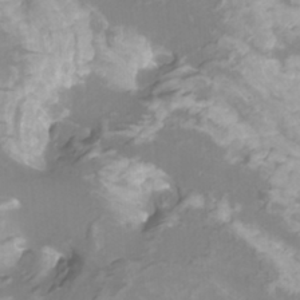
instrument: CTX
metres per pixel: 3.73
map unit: Htu
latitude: -10.8219
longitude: -74.4790
